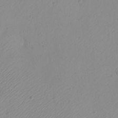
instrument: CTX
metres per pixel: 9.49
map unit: eHh
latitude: -9.5399
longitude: -68.9891
